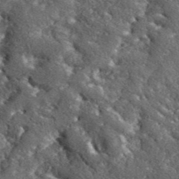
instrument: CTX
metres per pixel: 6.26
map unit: lHvf
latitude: 41.9528
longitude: -89.3671
